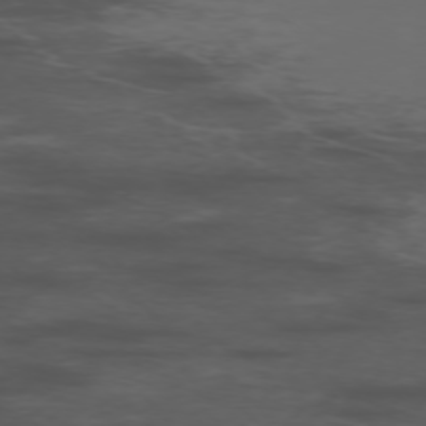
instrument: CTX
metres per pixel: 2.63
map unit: Ap
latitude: -76.1606
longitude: -82.8191
